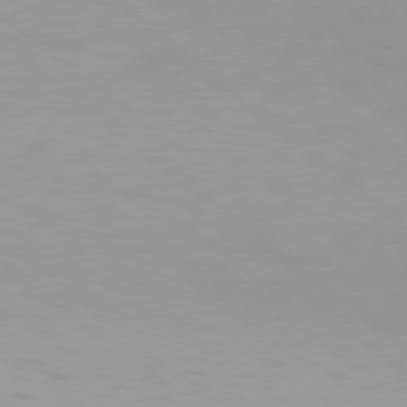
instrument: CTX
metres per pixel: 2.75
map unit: Hpe
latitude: 78.1956
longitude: -170.0255
